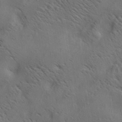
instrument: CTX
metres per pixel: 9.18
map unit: lAa
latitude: 19.7449
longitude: -139.5938
